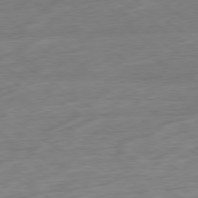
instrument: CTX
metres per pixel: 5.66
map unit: Ap
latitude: -80.2740
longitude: -69.2726
